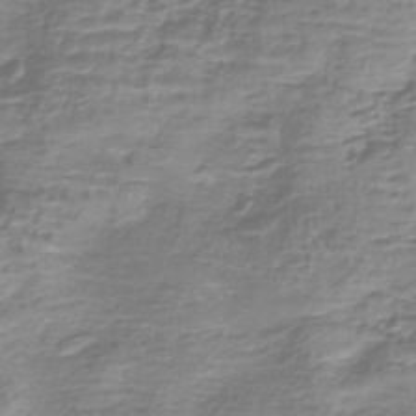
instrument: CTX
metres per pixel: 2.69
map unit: lHb
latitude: -40.9919
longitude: 59.1620
